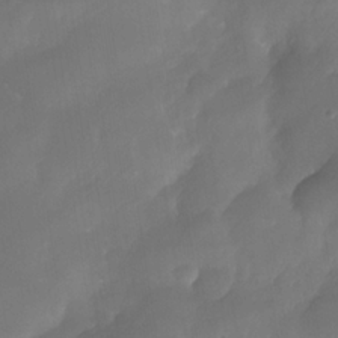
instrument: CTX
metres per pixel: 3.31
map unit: Nhe
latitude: -34.0661
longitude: -145.6505
